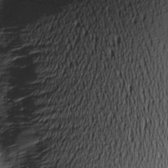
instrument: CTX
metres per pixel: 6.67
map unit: Hve
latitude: -9.7855
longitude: 174.2550
